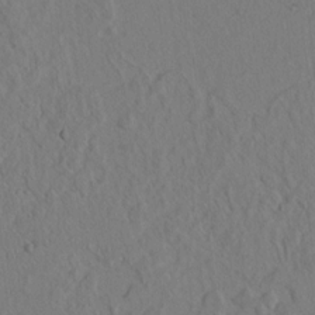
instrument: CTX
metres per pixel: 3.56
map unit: lAvf
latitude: 8.6113
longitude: 165.5777
